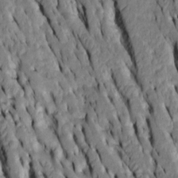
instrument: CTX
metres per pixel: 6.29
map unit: Htu
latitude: -7.6155
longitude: 144.3873
